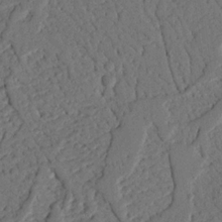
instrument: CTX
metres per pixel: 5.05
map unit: Nhu
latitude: 19.8583
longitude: -77.8016
